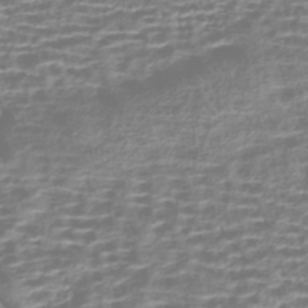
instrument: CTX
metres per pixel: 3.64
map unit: HNhu
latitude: -42.9541
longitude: 100.4440
